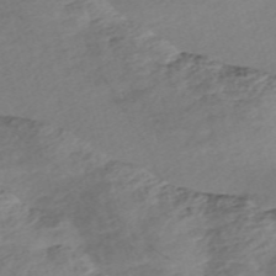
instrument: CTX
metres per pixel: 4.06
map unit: Nve
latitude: -57.7100
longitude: 53.8611
